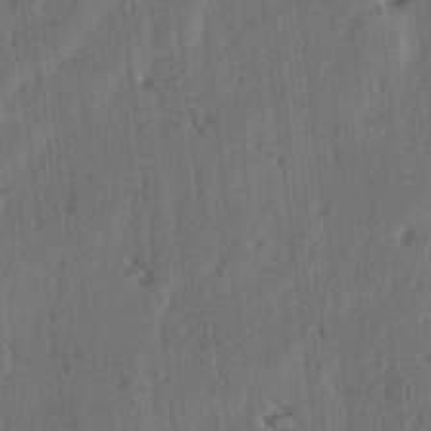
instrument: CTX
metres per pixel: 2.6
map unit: lAvf
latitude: -4.3306
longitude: -114.0444
